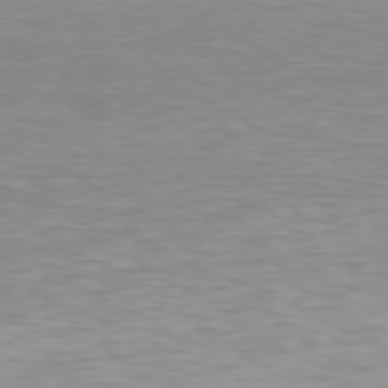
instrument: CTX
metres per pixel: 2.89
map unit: Hpe
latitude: 78.1011
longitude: -136.2334
